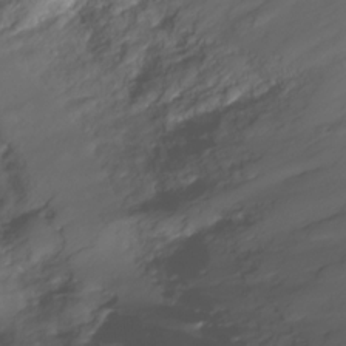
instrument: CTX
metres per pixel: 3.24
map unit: Nhu
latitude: -25.8611
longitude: -57.5371
